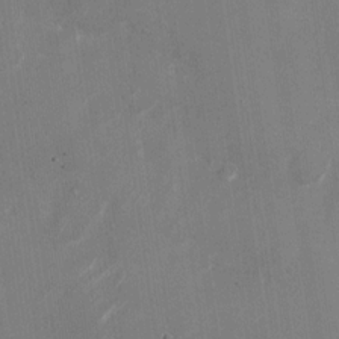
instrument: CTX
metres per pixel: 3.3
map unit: Nhu
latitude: -28.6141
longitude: -74.5546
